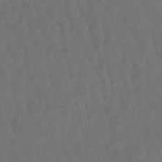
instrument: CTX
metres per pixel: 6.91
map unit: lHb
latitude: -47.8611
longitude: 81.1242
